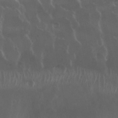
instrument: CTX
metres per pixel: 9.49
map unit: Nhu
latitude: 29.6127
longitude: -54.6301
